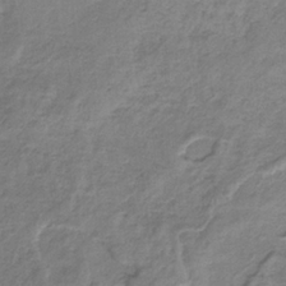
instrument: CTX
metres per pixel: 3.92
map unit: HNb
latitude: -33.2943
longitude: 58.8596
